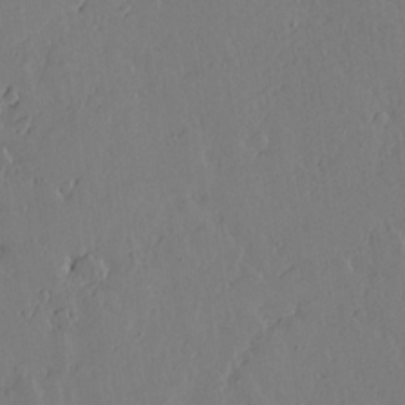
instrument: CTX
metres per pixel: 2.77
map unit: lAvf
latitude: 15.6883
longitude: -125.9906
